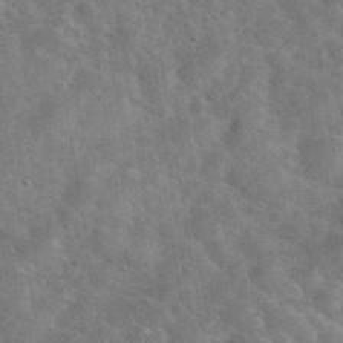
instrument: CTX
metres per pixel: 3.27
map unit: eHh
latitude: 37.0837
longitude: -64.8947
